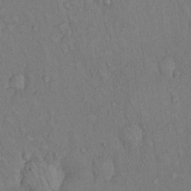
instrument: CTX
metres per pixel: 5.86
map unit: Hto
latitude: 14.1956
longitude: -61.4048
